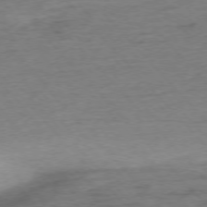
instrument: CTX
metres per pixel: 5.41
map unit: Hpe
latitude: -76.4818
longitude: -11.3482
